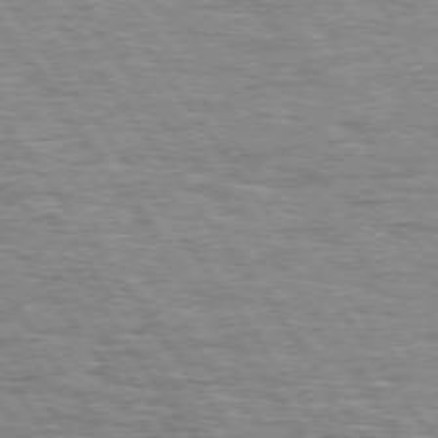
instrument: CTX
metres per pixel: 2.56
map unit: Hpe
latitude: 74.6113
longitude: -138.3467
